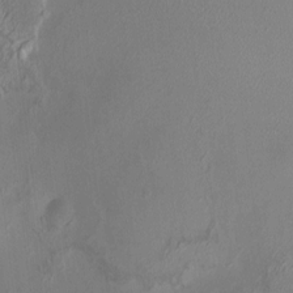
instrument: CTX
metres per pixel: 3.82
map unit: HNhu
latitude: 6.3278
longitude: 4.8786
